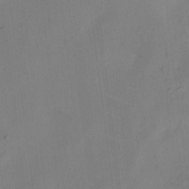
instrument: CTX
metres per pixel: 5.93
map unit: eHh
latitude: 10.7435
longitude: -69.1970
